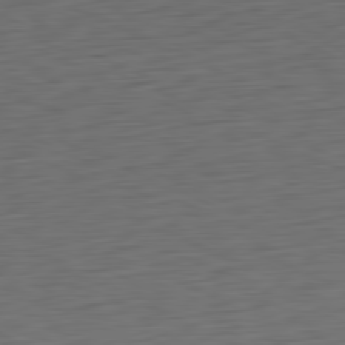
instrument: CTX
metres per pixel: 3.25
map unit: Ap
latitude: -81.2754
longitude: -59.9906
